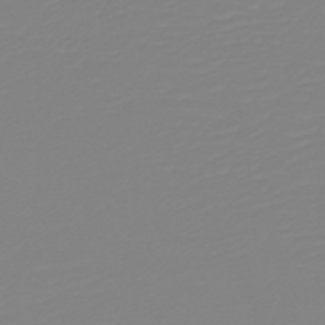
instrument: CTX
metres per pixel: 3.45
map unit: HNb
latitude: -48.9731
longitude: -51.1970
